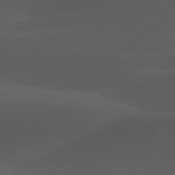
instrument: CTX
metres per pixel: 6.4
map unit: lApd
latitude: 78.1011
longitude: -55.2915
